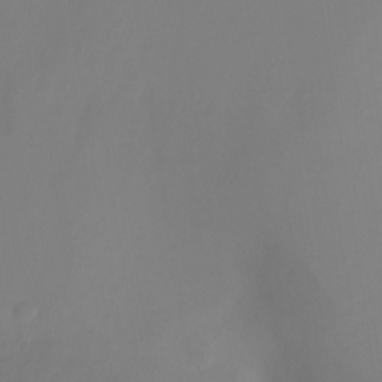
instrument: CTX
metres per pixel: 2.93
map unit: Ht
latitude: -17.4077
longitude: -46.4790
